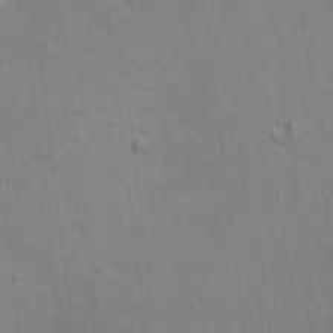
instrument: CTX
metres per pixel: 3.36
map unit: HNhu
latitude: 5.0836
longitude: 7.5210
